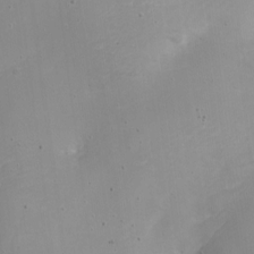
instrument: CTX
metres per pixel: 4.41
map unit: Nhe
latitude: -19.9745
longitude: 144.2740
